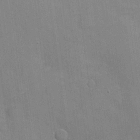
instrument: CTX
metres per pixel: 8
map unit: Hve
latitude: 18.2333
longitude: 151.3321
